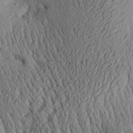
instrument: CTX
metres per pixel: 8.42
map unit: Aa
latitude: 28.9325
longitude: -134.6868
